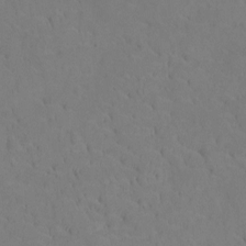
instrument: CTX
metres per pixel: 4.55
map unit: Ht
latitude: -9.9367
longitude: -23.3482
